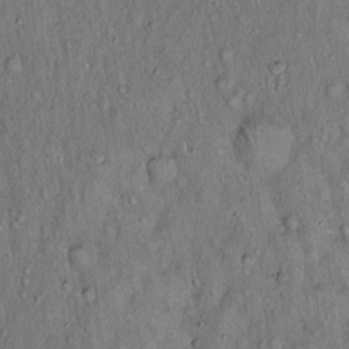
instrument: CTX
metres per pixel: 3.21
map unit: Hto
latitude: 15.7828
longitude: -58.9703
